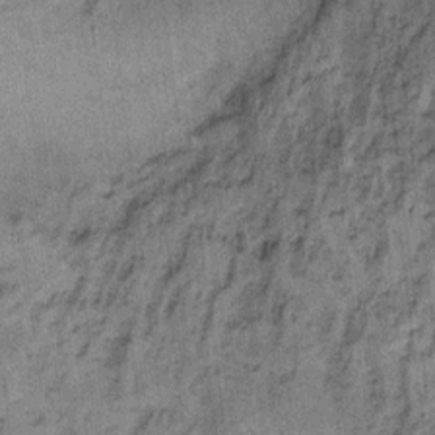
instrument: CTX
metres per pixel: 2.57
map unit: Ht
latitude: 9.1025
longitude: -39.1214
